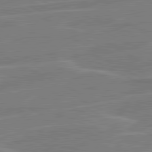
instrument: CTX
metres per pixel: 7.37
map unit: lApd
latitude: 80.9136
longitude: 121.3320
